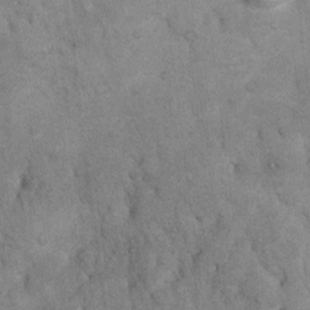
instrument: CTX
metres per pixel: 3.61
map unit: Nhu
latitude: 7.4615
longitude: -23.7450
